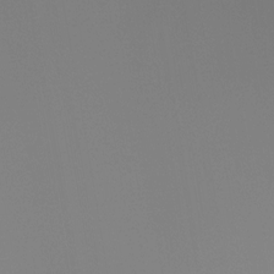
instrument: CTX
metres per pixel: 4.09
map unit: Ht
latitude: -12.8219
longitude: -49.8394
